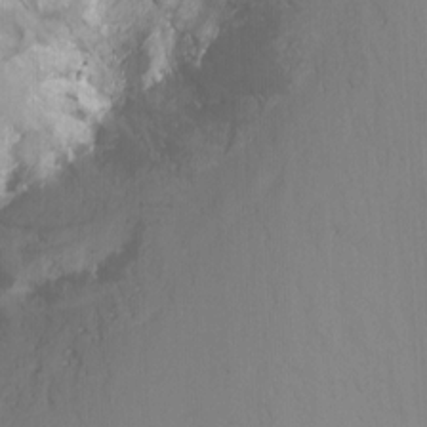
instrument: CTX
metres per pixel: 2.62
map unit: Nhu
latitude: -15.6911
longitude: -54.6868
